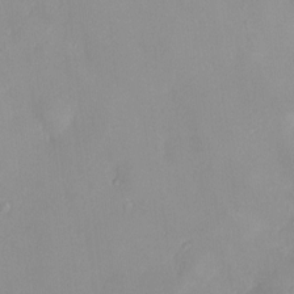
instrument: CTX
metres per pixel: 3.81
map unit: HNhu
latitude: 3.4993
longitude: 6.3117
